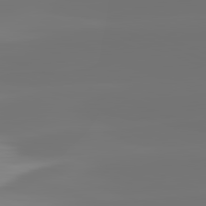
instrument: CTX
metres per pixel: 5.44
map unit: lApd
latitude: 82.3278
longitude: -150.8947
